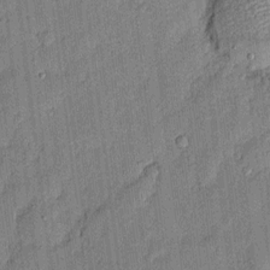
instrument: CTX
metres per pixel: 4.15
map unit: eHh
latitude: 3.8016
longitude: -75.7261
